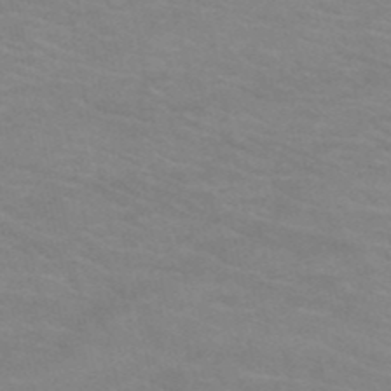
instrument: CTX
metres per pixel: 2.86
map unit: HNb
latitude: -53.1620
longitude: -45.5182
